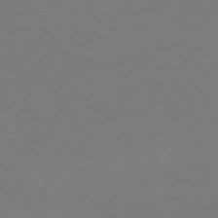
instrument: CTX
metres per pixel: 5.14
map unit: Ap
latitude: -78.8219
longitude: -57.2159
